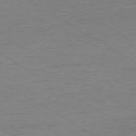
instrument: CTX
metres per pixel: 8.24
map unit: Ap
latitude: -80.1417
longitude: -52.4034
